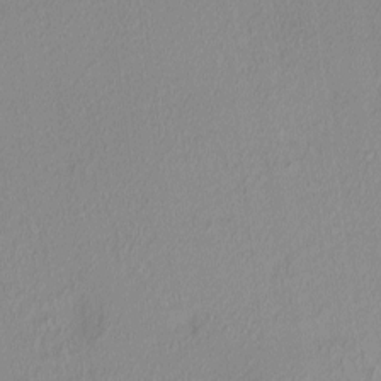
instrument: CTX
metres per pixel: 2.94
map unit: Ave
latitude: 3.0269
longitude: -115.5182
